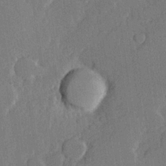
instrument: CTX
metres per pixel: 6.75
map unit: Hve
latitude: 23.6316
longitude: 145.5210
